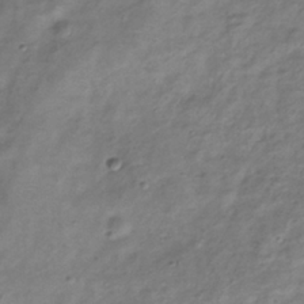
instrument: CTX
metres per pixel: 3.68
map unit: Hve
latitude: -33.2187
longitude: 89.1053
